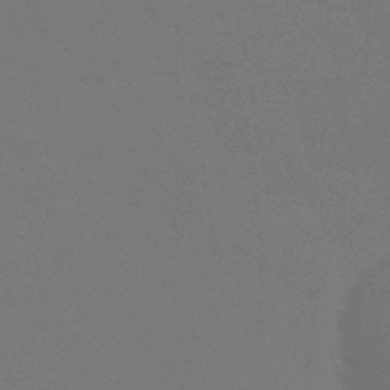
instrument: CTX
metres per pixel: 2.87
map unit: lHb
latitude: -39.7478
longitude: 73.6155
